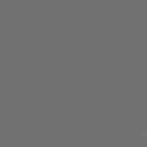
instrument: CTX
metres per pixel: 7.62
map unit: lApd
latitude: 78.9892
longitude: -167.5371
